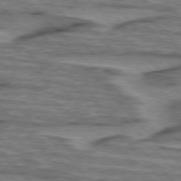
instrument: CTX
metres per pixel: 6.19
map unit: lApd
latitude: 76.5168
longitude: -77.4993
